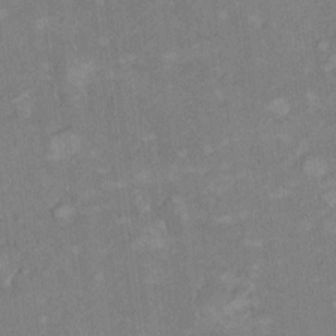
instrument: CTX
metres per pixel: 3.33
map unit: Hto
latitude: 7.5371
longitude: -37.1214
